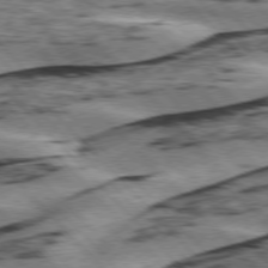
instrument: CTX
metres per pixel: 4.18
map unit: lApd
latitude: 76.1011
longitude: -78.5168
